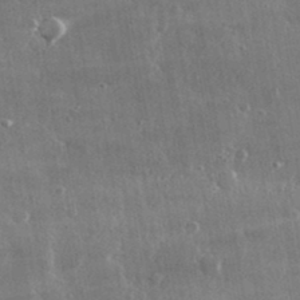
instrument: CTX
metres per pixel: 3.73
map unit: lHvf
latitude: 31.5749
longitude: -91.0458
